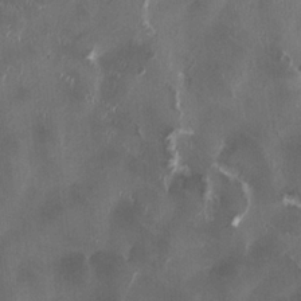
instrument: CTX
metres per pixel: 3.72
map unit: HNhu
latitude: 1.1214
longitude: -4.3845
